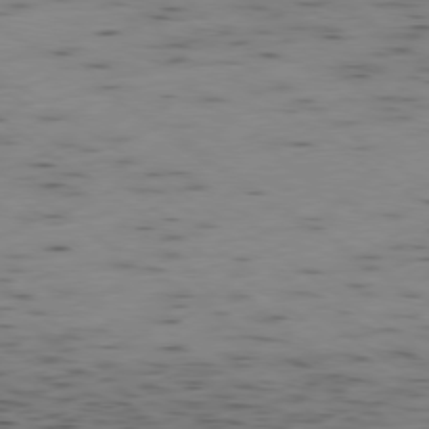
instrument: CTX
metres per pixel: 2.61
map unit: Ap
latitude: -79.1053
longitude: -72.3846
